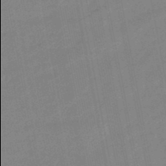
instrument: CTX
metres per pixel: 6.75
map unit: eHb
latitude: -48.1795
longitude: 86.0094
